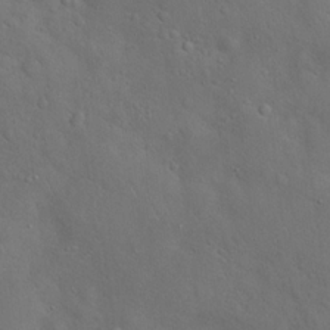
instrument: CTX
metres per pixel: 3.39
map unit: Hto
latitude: 18.1011
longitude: -53.0837
